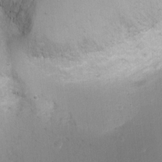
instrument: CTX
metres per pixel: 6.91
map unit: Ht
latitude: -2.5762
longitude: -28.7246
